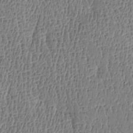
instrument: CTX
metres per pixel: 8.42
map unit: Htu
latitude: -5.0297
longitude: 176.2551
